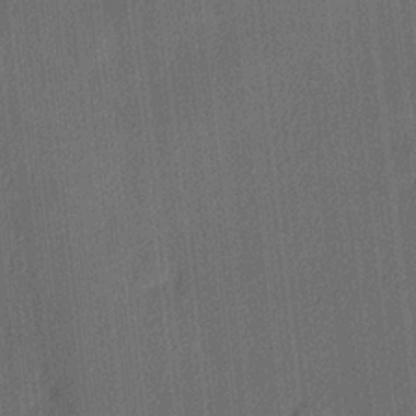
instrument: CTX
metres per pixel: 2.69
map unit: lHvf
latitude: 20.9703
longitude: 141.1053
